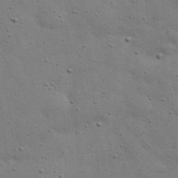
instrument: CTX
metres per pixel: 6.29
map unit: eHh
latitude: 24.4790
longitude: -69.3860
